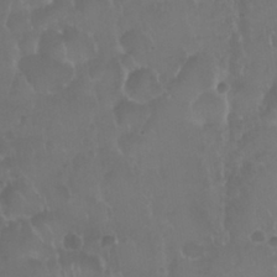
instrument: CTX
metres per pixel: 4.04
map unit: Nhu
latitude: 28.9702
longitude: -55.9906
